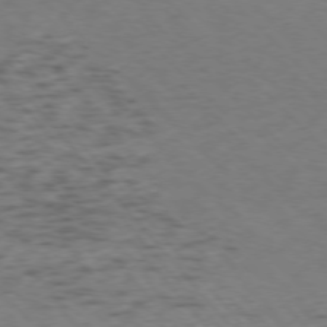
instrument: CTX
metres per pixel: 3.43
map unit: Ap
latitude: -76.1228
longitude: -78.5735
